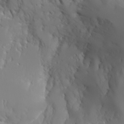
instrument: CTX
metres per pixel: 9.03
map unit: Aa
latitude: 23.6505
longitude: -126.8002
